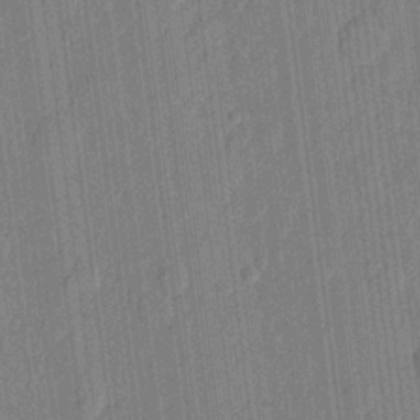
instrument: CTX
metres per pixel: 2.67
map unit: lHvf
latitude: 22.3656
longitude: 144.7274
